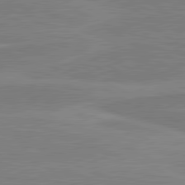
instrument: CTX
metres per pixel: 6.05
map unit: lApd
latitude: 81.2537
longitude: 171.5966
